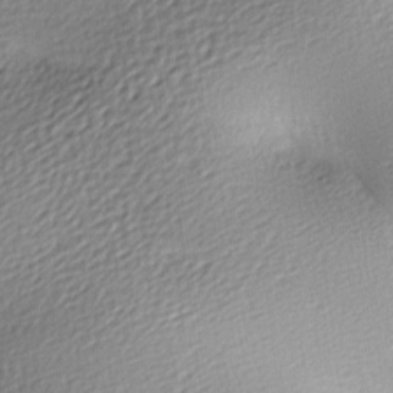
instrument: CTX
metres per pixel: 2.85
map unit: lAa
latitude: -9.5399
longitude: -126.5546
